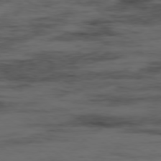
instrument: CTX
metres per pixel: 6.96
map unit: Hpe
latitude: -78.8786
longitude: 13.4832
